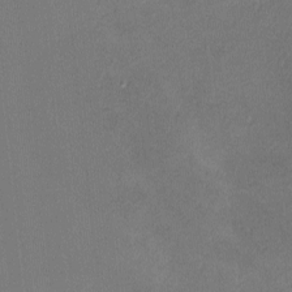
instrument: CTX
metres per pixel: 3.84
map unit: lHvf
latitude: -11.6155
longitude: -103.2159
